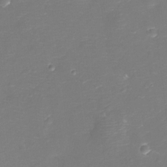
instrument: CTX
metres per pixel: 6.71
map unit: Ht
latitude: -11.4077
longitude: -23.2537
